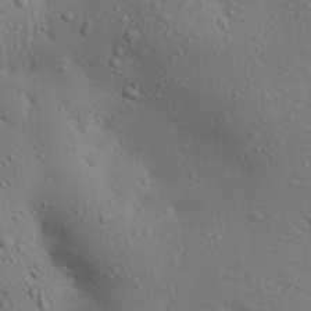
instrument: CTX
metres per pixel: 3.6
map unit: Aa
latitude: 28.5168
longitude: -132.1767
